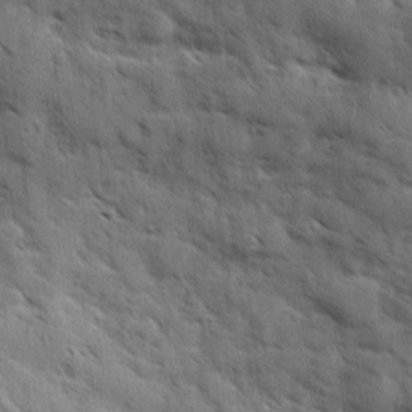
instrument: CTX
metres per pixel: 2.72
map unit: Ave
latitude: 10.5546
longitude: -102.9702
